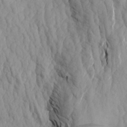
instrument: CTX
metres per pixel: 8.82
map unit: Aa
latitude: 20.5168
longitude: -143.4993
